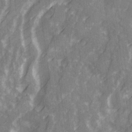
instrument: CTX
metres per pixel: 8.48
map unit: Ave
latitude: 20.8002
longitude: -131.8017
